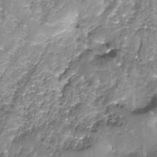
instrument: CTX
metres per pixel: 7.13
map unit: Nhe
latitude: -32.4818
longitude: -93.8394
